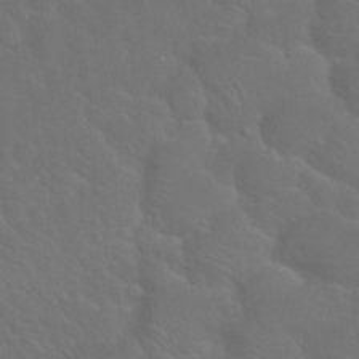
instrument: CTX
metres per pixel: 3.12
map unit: Nhu
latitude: 29.7449
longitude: -52.1578
